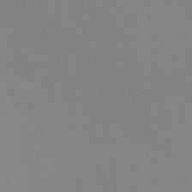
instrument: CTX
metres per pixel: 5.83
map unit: Hve
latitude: 24.7057
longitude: -92.6868
